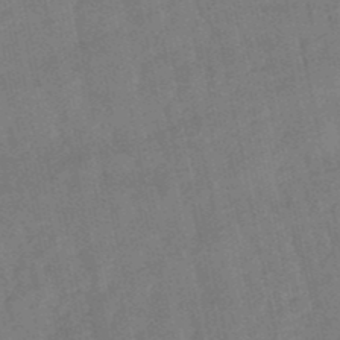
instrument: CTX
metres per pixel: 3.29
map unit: lHb
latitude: -49.1431
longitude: 78.2928
